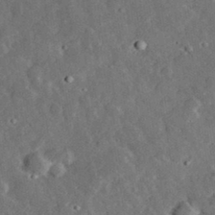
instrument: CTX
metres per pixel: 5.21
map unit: lHvf
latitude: 32.8191
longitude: -83.5938
